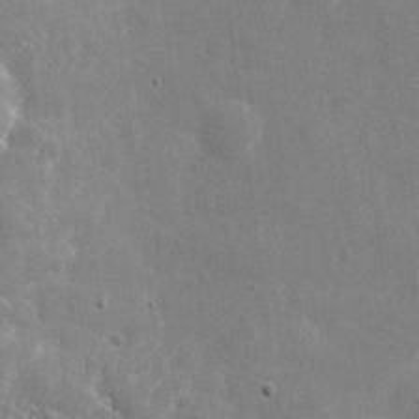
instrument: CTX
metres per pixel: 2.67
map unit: eHh
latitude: 10.4034
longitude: -70.2900
